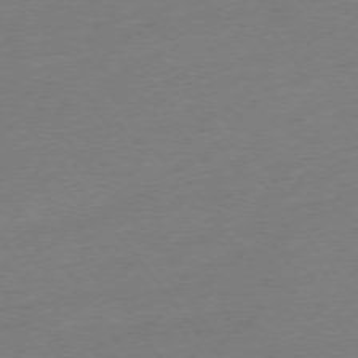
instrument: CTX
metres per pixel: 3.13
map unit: Hpe
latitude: -75.9367
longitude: -15.8773
